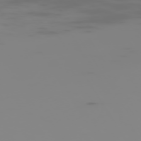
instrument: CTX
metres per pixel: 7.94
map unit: Hpe
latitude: -74.5196
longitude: 6.1039
